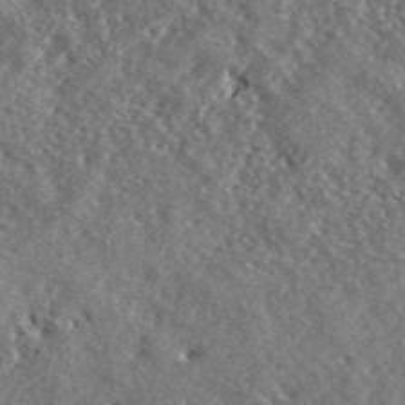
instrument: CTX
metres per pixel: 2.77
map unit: lHvf
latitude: 42.2712
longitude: -89.2915
